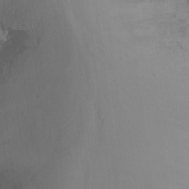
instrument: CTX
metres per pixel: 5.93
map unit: Nhu
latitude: -15.5588
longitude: -54.6490
